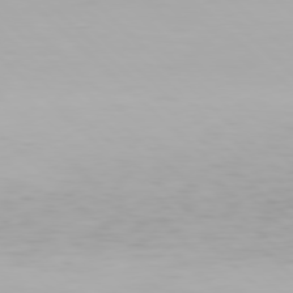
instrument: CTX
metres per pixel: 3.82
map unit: Hpe
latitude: 77.3481
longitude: -162.8380
